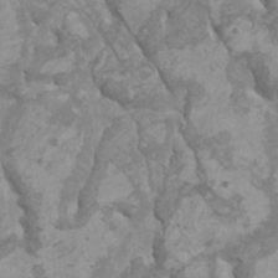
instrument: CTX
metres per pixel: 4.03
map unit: HNhu
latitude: 2.1766
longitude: -1.1403
